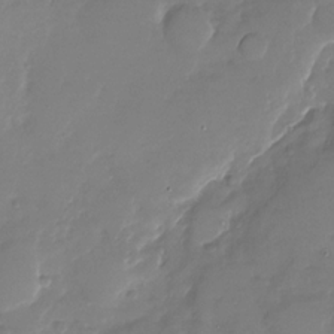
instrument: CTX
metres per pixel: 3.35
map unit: Nhu
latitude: -27.0675
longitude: -62.1389
